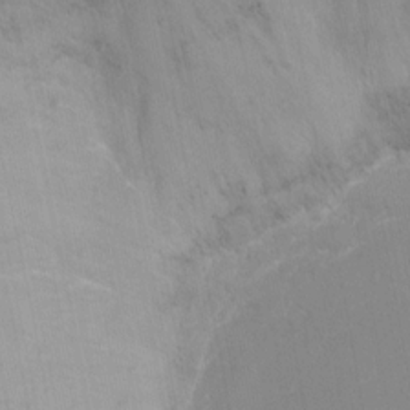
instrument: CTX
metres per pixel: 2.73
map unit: Ht
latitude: -5.8422
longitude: -25.8205
